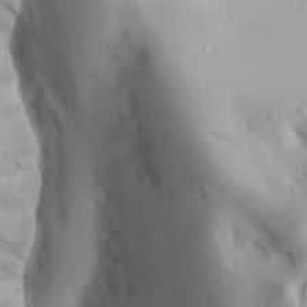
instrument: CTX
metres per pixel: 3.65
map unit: Ave
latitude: 22.5924
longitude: -136.8569
